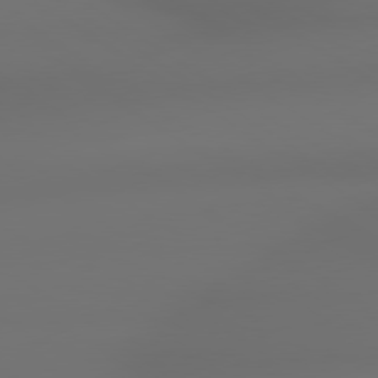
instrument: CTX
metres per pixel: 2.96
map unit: lApd
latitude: 79.1214
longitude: -137.8961
